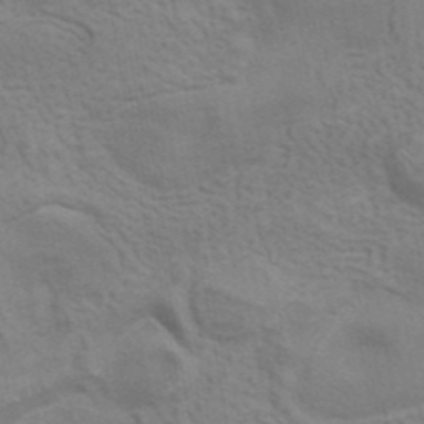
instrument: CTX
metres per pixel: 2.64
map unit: ANa
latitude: 41.6883
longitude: 14.2929
